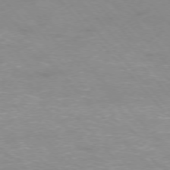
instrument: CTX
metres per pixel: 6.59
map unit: Ap
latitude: -76.8975
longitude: -61.7827
